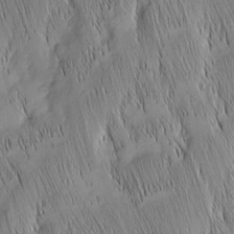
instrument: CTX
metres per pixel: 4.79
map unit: Nhu
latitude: -6.5384
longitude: -152.4601
